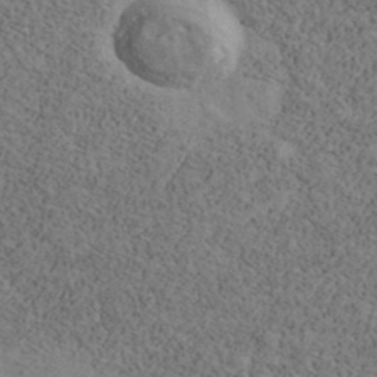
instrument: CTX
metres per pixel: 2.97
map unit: Ave
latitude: 40.4034
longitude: -110.7813
